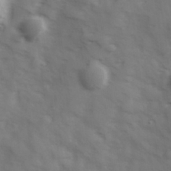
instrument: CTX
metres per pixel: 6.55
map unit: Hve
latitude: 32.5357
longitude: 150.8786
